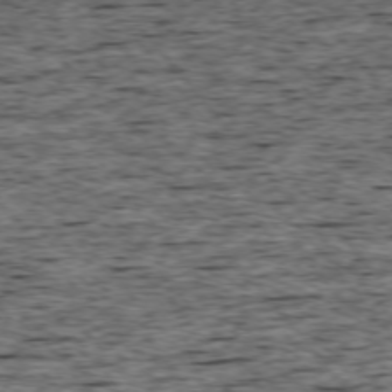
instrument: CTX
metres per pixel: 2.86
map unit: Ap
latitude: -75.4266
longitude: -92.6301
